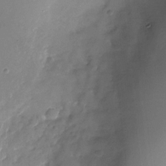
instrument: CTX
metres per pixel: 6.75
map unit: Nhu
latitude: -27.3131
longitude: -73.9717
